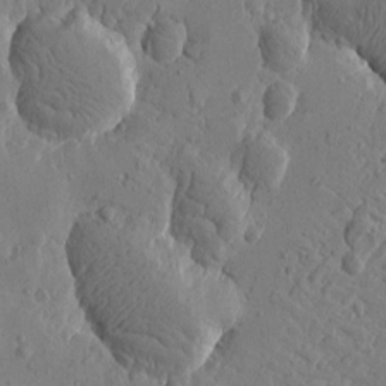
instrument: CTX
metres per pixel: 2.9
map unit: Htu
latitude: -1.0865
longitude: -177.0458
